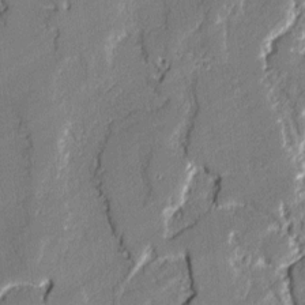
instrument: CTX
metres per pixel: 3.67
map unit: lAvf
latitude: -1.5777
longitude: -109.2537
